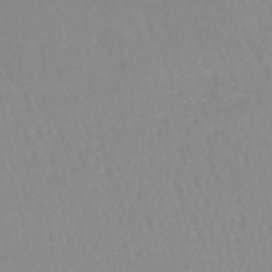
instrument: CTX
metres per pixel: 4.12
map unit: lHb
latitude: -44.4251
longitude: 62.3873
